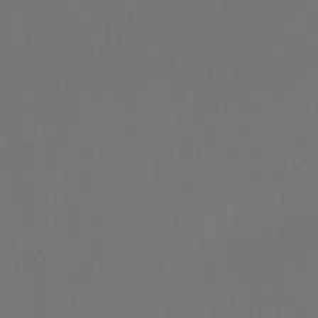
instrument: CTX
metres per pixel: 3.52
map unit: HNhu
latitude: -47.2376
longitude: 103.5210
